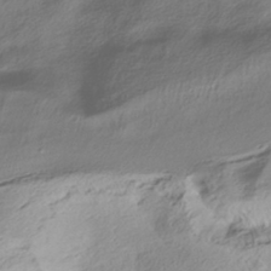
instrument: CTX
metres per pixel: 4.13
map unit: HNhu
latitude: -40.2928
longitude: 100.1605
